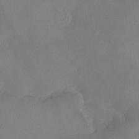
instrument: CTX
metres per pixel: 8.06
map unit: Ht
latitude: -9.1053
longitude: -31.7639
